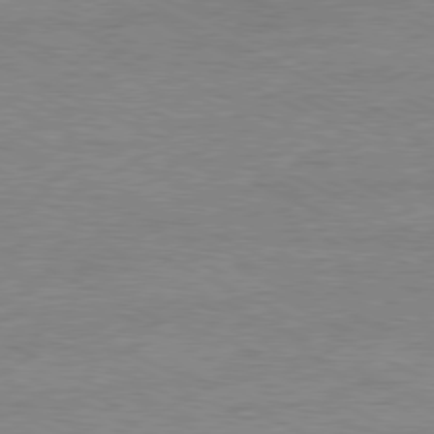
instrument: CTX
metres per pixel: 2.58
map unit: Ap
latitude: -80.9542
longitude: -85.0459
